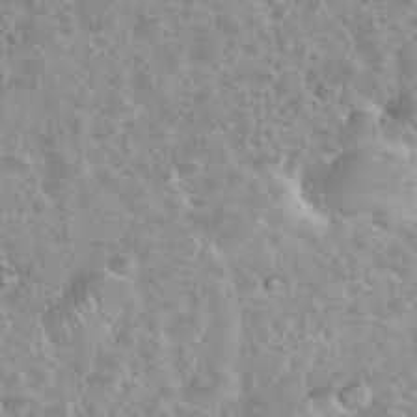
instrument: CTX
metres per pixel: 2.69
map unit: eHh
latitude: 35.7071
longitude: -60.5357
